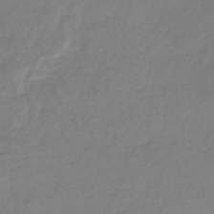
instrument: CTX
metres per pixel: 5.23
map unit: HNb
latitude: -31.5966
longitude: 61.5210
